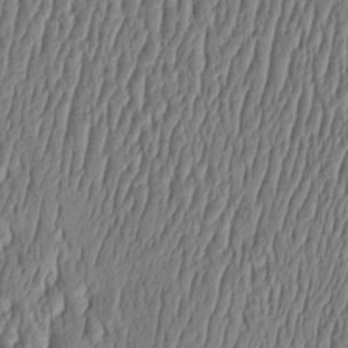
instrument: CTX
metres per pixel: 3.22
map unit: HNhu
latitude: -2.8785
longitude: 13.6533
